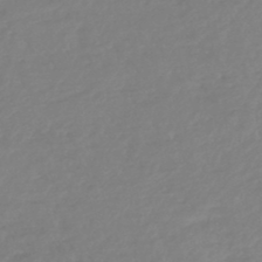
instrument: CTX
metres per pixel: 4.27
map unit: lHb
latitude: -45.2565
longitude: 71.3510
